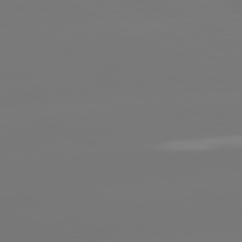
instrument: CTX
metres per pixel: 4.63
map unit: lApd
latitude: 81.1025
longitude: -148.5546
